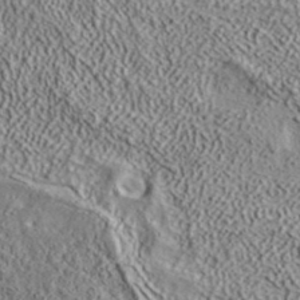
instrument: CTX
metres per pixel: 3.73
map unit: ANa
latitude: 39.3482
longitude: 18.2739
